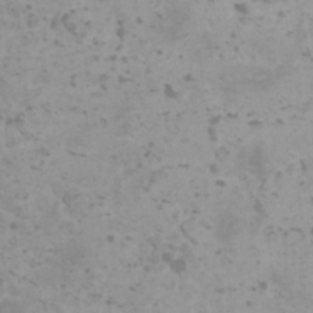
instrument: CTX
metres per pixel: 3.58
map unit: HNhu
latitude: 0.8758
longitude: 2.3495
